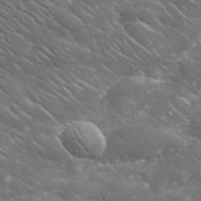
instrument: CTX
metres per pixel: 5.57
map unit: lHvf
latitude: 36.9514
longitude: -90.3656
